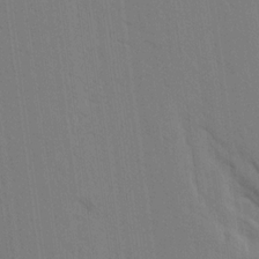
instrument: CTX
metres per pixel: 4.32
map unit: Aa
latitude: 16.6868
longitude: -149.0836
